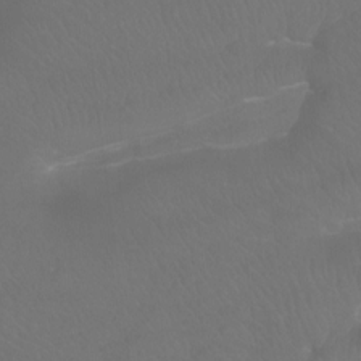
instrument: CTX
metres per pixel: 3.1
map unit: Htu
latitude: -7.8044
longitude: -33.7261
